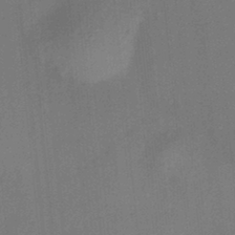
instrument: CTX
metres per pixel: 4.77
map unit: HNhu
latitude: 13.1781
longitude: 10.5196
